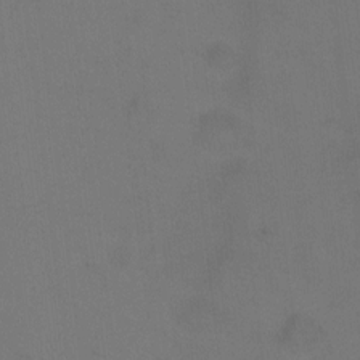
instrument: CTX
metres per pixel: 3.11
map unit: Hto
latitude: 0.2144
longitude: -33.6127
